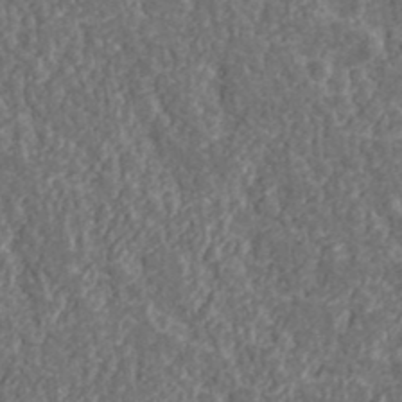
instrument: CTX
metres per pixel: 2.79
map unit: lHvf
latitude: 37.9717
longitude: -89.7639
